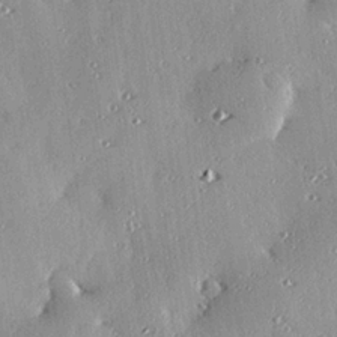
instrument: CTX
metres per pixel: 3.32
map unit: eHh
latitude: 23.9717
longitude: -89.7639
